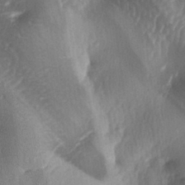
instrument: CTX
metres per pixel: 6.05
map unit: lAa
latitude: -6.0850
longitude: -126.9136
